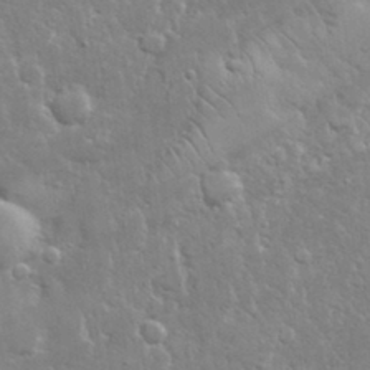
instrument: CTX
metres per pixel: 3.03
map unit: lHvf
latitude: 32.2145
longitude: -93.3481
